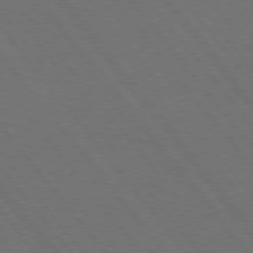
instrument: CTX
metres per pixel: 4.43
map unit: Hpe
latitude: 75.5560
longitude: -137.9906
